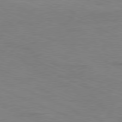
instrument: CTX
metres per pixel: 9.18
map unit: Ap
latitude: -78.7841
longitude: -72.3090
